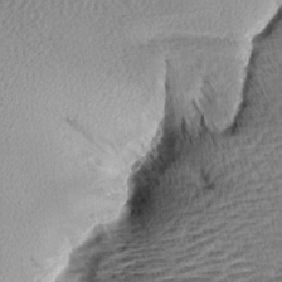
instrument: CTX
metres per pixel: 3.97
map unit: Aa
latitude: 7.6505
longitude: -137.4805
